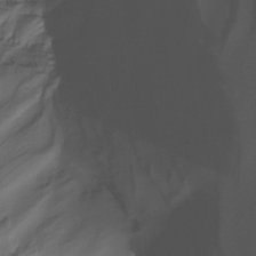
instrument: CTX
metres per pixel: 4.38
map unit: Nhu
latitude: -14.8219
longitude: -53.5938
